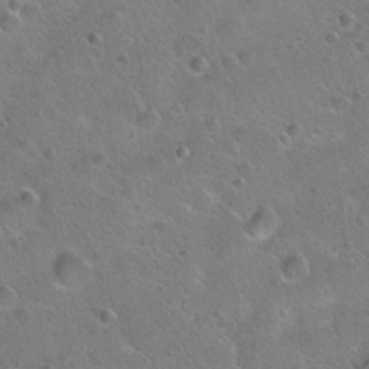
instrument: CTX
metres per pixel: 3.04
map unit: Hto
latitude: 20.9892
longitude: -50.4223
